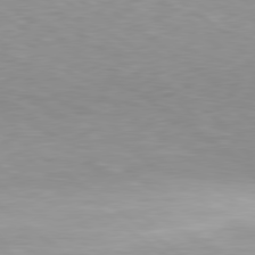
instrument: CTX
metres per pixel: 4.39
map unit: lApd
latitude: 79.2915
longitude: -89.8017
